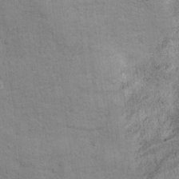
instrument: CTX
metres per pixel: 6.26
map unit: Ht
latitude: 9.9528
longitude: -39.3293
